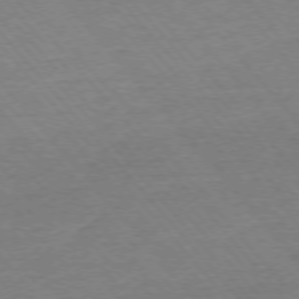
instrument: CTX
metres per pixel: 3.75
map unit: Ap
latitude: -76.4629
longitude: -95.9150
